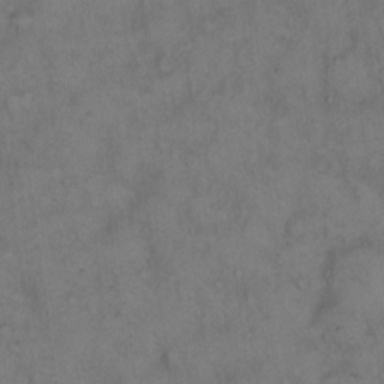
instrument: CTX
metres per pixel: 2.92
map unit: eHh
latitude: 14.8380
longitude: -62.2901
